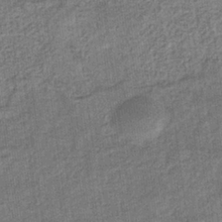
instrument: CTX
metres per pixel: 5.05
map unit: eHb
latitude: -36.0283
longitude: 80.0472
